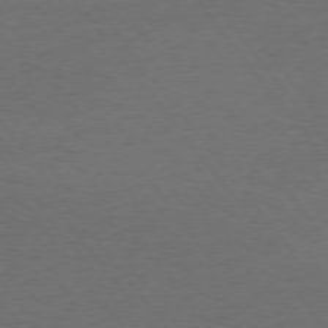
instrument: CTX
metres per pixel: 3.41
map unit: Hpe
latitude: 74.7813
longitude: -131.4805
